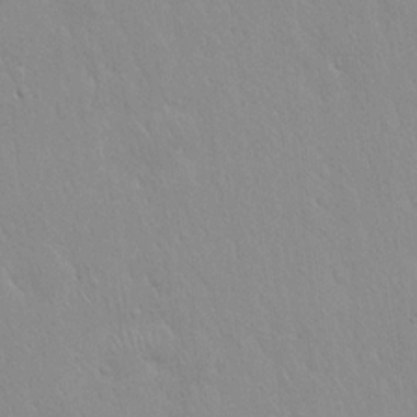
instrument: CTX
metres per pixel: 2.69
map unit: Hto
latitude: 17.4049
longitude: -58.0822
